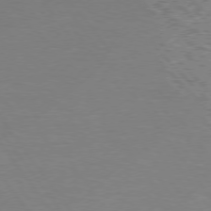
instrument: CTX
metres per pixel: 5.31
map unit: lApd
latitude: 75.4804
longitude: -79.1970
